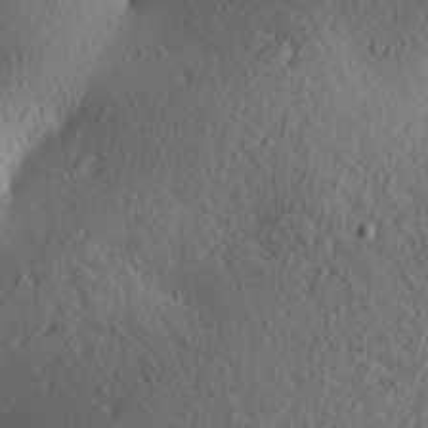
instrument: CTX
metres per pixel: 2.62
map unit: Aa
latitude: 27.8206
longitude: -142.7813
